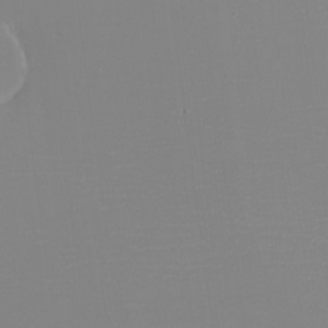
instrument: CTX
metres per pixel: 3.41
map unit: eHh
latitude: -6.1228
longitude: -82.7057
